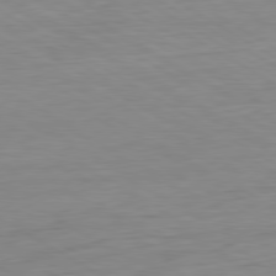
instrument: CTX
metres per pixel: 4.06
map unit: Ap
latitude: -80.8975
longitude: -78.8947
